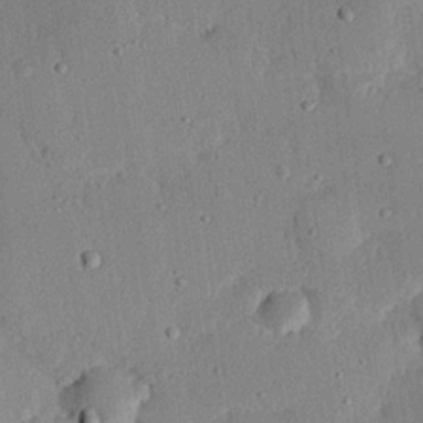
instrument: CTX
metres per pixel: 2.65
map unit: eHh
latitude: 25.1025
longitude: -80.9703
